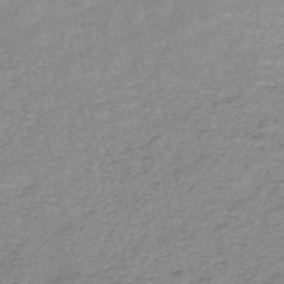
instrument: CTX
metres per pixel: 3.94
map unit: HNb
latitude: -46.3306
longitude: -37.5182
